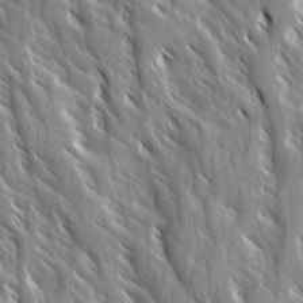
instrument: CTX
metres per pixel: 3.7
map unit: Ave
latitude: 14.6491
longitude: -133.4615
